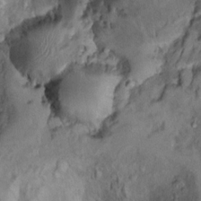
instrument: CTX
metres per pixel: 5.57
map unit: Ht
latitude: 11.2159
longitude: -32.2145
